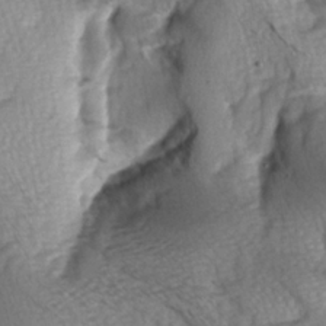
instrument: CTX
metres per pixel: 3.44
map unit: lAa
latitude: -6.4251
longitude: -126.3278
